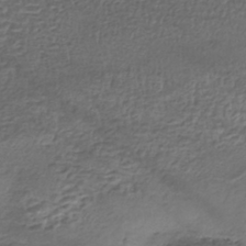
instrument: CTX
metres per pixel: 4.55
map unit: eHh
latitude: -42.5573
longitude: 117.4643
